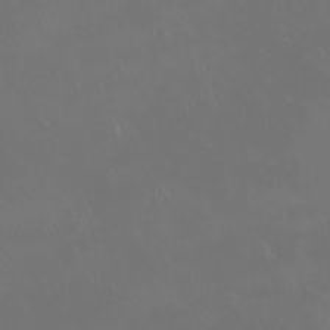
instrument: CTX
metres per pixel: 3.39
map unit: eHh
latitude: -2.2928
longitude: 19.7289
